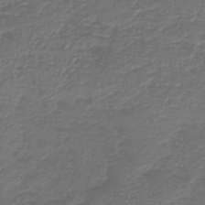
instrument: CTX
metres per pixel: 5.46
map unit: HNb
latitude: -43.9178
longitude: 50.2550
